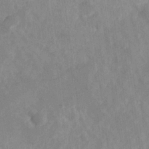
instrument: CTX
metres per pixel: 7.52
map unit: Hve
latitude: 25.0647
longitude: 145.2187
